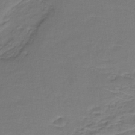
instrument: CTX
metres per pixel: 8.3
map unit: HNb
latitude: -35.6155
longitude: 57.9745
